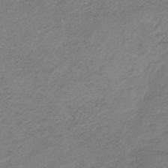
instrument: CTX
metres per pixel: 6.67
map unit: HNb
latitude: -33.0676
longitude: 58.9919
